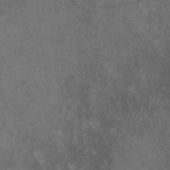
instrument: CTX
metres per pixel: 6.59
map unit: lHvf
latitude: -12.8219
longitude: -101.8017
